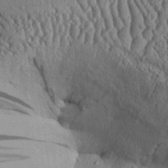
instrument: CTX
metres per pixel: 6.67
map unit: Aa
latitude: 28.9513
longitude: -134.3845
